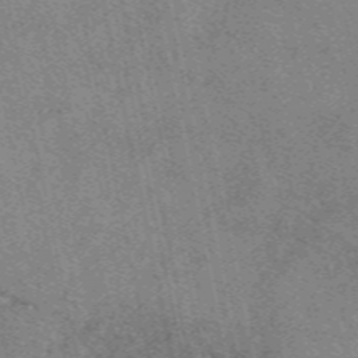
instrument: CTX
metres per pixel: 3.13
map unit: eAb
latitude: 49.8016
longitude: 109.1620
